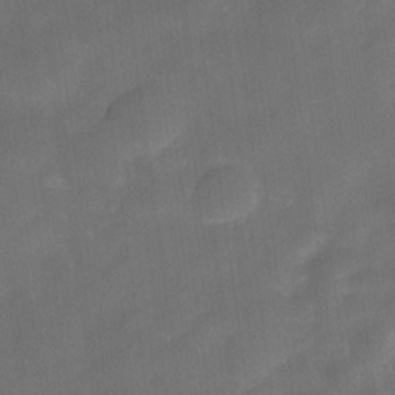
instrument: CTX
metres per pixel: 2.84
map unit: Nve
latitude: -27.4832
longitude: -148.0444
